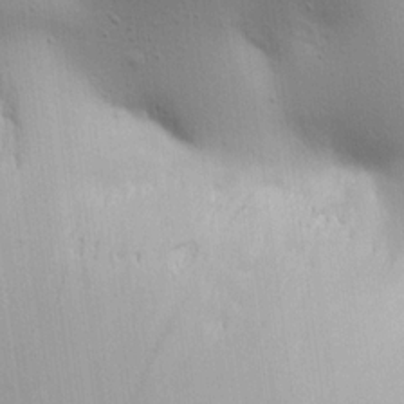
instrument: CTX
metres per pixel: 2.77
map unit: Aa
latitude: 18.4601
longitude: -141.5938
